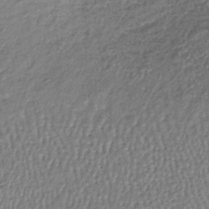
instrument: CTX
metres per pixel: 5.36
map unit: lHb
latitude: -39.3132
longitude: 61.4265
